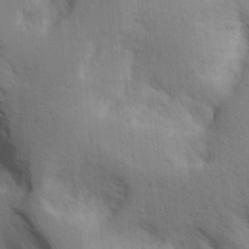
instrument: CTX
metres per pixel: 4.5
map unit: lAa
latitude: 18.1577
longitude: -139.0080
